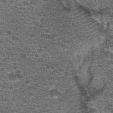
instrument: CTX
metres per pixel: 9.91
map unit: Hto
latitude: 18.8002
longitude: -41.8961
